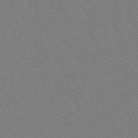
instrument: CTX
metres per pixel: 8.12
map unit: lHb
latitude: -48.8786
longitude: 82.6329
